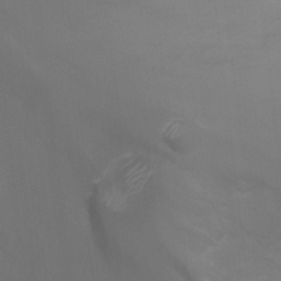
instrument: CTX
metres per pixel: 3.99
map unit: Ht
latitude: -0.9731
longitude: -18.2711
